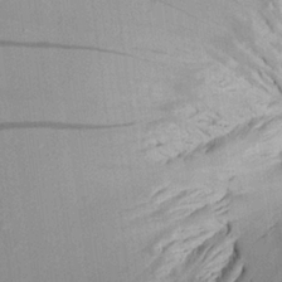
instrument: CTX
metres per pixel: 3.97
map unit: Aa
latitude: 20.8002
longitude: -143.4804
